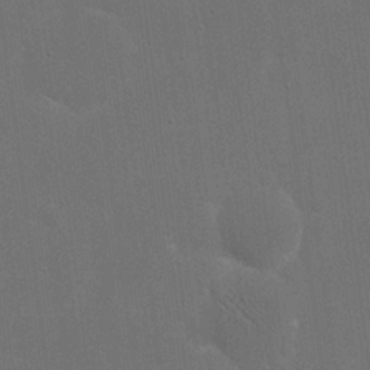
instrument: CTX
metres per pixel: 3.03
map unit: eHh
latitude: 20.1956
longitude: -68.4034
